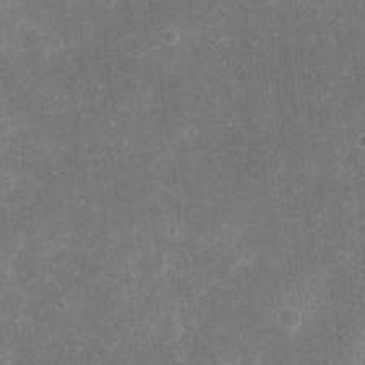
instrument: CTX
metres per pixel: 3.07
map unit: eHh
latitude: 19.2726
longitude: -70.5357
